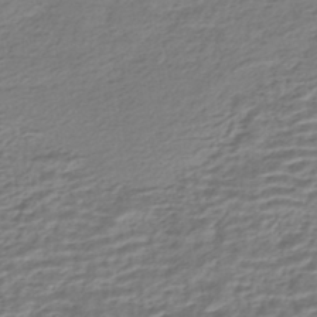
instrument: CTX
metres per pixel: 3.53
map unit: HNhu
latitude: -43.5966
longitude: 105.1053
